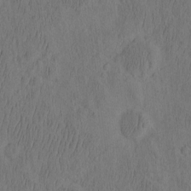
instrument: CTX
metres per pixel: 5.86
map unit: eHh
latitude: -2.6707
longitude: 17.3510
